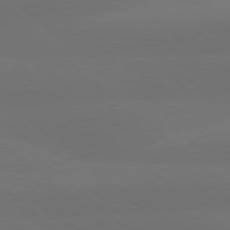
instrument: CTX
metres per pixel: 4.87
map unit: lApd
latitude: 77.8961
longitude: -56.4034
